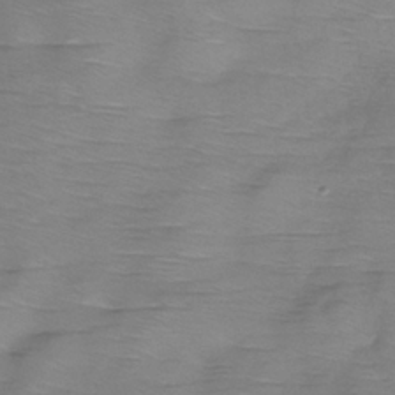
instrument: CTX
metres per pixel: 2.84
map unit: Hve
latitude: -33.4833
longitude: 90.6897
